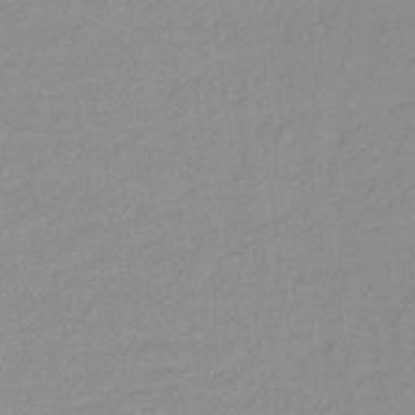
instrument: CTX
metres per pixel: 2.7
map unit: lHb
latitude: -34.4251
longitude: 69.8422
